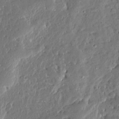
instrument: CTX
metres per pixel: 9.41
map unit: Ave
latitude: 13.8583
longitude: -137.9717
